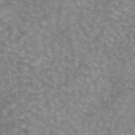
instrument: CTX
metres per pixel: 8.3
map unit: eAb
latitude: 45.1403
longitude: 105.7288
